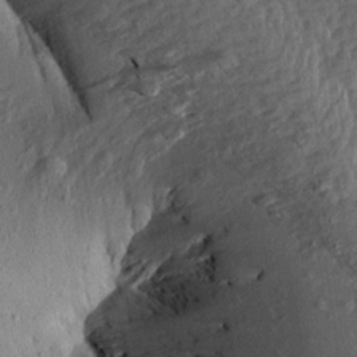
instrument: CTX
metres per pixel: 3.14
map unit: Aa
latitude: 13.5749
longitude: -144.2900
